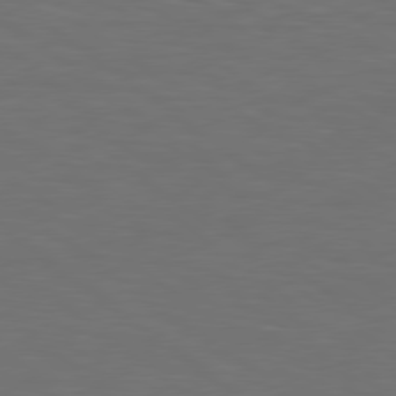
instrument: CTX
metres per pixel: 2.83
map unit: Hpe
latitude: 78.4412
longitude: 175.2942
